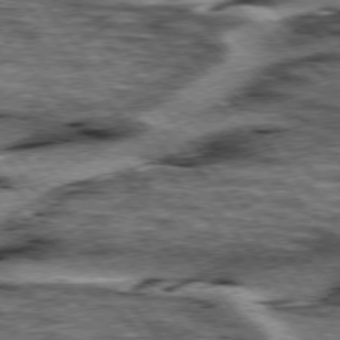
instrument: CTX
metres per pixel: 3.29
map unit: lApd
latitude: 76.4601
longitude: -70.7435
